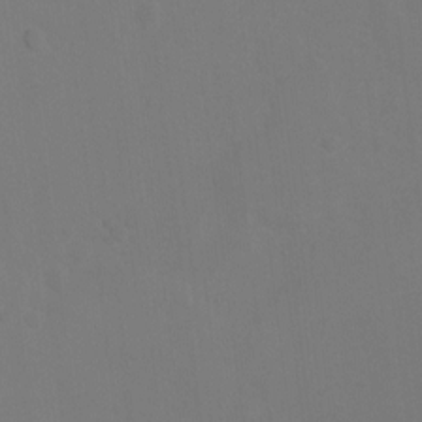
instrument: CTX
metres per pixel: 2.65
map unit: Ht
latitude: 2.2333
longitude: -23.1592
